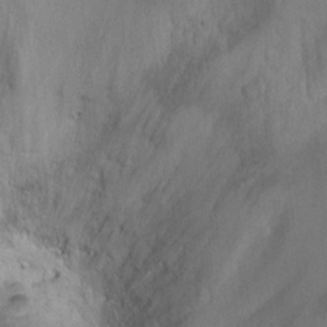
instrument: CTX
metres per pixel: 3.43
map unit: Ht
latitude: 1.2726
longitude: -32.4790
